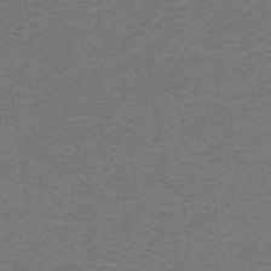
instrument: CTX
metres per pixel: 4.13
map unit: lHb
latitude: -42.7841
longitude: 54.5196
